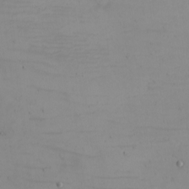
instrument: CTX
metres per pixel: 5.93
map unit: eHh
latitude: -5.5588
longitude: -80.6679
